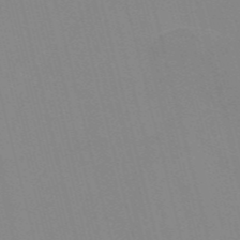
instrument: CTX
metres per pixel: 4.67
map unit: Nve
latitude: -57.7100
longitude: 61.5966
